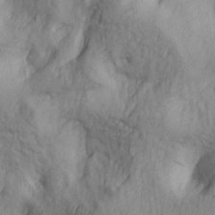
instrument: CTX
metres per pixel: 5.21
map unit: lAa
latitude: 4.7435
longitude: -113.9717
